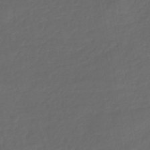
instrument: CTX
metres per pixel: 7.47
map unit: lHb
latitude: -38.9353
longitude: 71.2943
